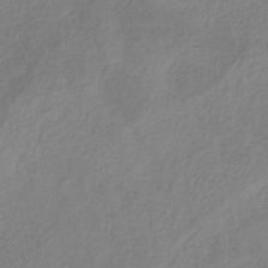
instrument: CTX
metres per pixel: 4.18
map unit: HNb
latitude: -33.2376
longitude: 55.8423
